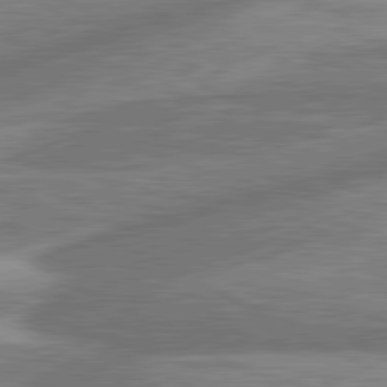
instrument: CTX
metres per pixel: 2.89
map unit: lApd
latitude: 80.9514
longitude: -166.6490
